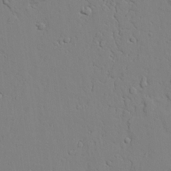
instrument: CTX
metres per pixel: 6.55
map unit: lAvf
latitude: 24.1388
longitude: -109.6505
